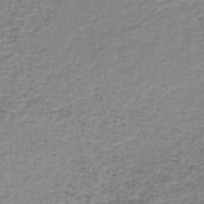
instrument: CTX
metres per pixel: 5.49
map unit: lHb
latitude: -44.0850
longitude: 59.1053
